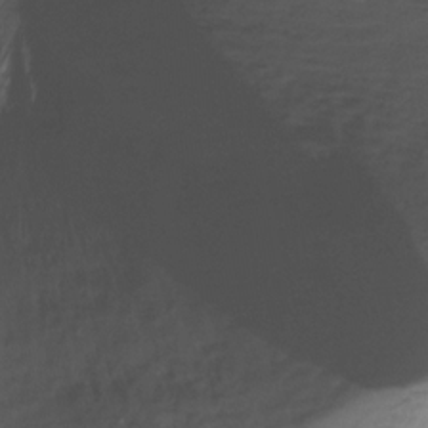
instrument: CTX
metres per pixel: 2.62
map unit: Ht
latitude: -14.8597
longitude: -42.3278
